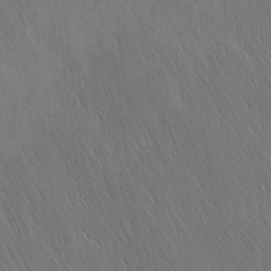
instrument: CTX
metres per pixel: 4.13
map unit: Nhu
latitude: -4.7463
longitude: -151.1592
